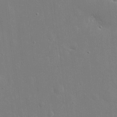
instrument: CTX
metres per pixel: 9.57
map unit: eHh
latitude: 10.1767
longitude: -69.8772
